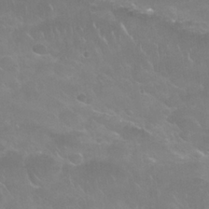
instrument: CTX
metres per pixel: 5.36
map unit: Nhu
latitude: 25.1403
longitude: -52.8380
